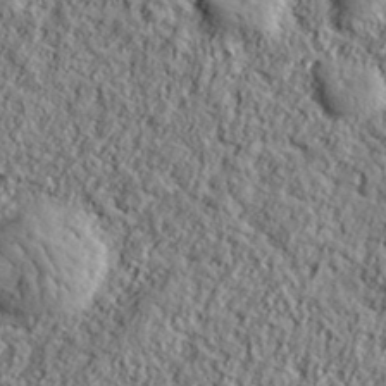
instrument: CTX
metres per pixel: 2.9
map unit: eHh
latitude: 37.7639
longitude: -81.6694
